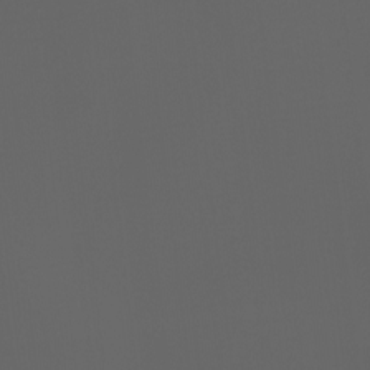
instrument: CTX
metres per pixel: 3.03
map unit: Ht
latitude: -3.6721
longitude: -60.6679
